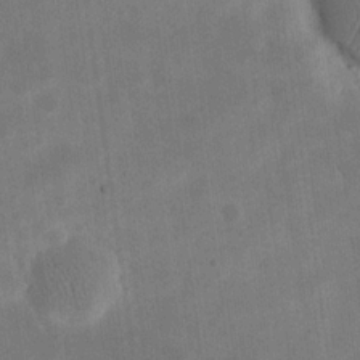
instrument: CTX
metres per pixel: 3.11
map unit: eHh
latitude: 20.1956
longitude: -70.0822
